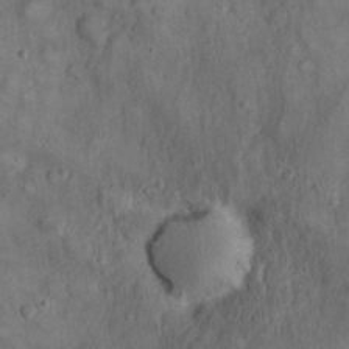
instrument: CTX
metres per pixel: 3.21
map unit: eHh
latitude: 23.0080
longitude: -60.0633
